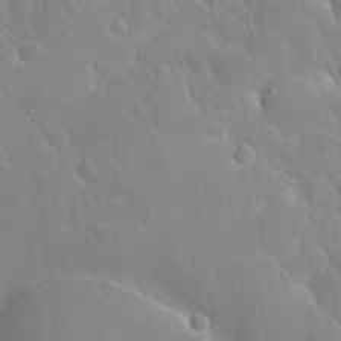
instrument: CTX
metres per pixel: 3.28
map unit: Nhu
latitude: 26.9136
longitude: -56.1955
